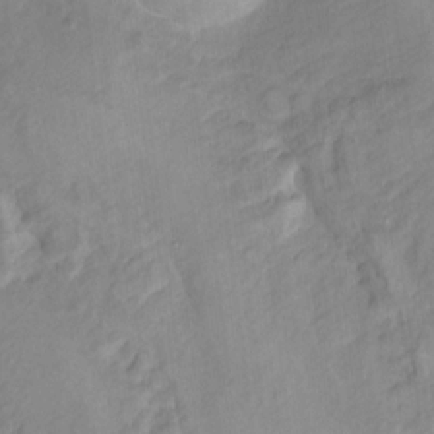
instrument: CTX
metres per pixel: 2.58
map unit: Hto
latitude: 7.2915
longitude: -36.5546
